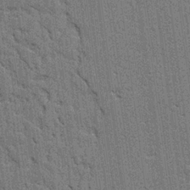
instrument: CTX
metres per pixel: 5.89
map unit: Ave
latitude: 24.2333
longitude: -130.3846
